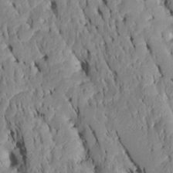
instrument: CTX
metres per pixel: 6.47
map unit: Htu
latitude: -8.0283
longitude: 145.4832
